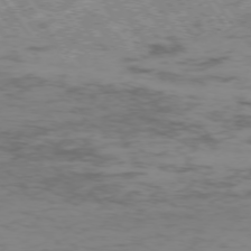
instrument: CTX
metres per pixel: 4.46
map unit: Hpe
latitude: -75.3321
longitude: -19.6127
